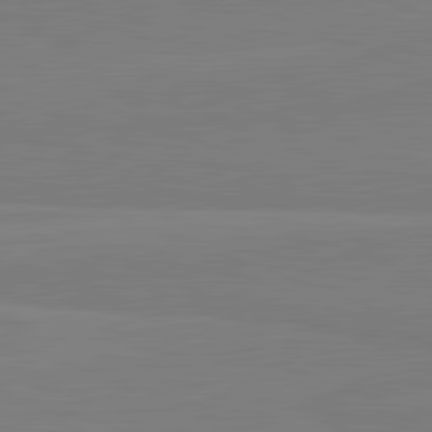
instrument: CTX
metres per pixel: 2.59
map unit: lApd
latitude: 82.0255
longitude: 164.5763
